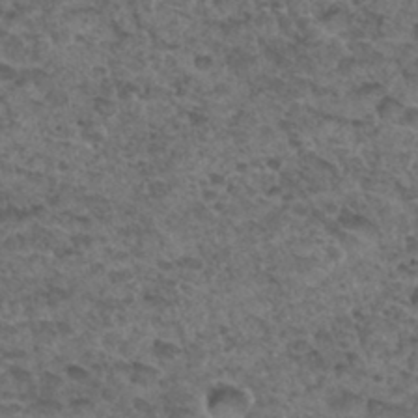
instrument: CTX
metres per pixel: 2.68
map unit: Hto
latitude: 33.3104
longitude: -48.0255
